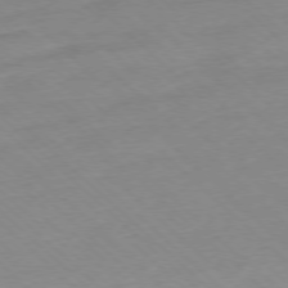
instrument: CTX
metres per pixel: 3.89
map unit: Ap
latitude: -77.4454
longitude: -97.6127
